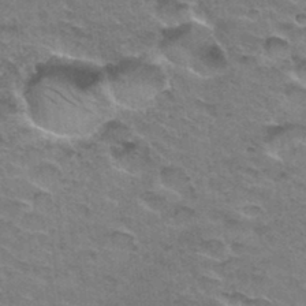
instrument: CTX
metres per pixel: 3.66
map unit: Hto
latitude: 33.3860
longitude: -46.9703
